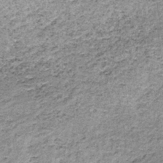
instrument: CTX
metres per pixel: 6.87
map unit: lHb
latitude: -36.2928
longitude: 64.9920
